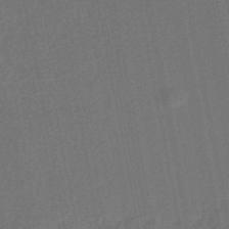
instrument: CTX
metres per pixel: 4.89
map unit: HNhu
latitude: -47.6533
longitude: 99.0675
